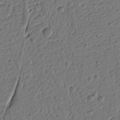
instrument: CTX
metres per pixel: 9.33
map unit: Ht
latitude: 9.3293
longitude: -77.9150
